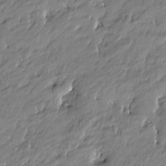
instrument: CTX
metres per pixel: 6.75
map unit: Htu
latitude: -5.0486
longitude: 176.8597
